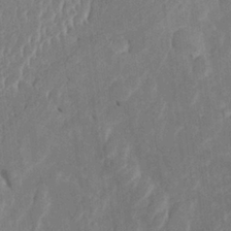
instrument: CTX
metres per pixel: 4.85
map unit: Htu
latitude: 1.5560
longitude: 147.2187
